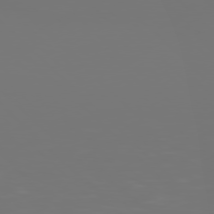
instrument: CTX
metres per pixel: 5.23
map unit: Hpe
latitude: 76.7624
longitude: -165.0836
